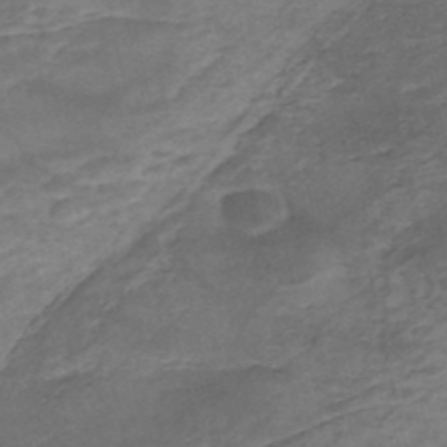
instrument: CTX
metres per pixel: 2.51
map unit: Nhe
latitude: -48.2929
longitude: -171.3104
